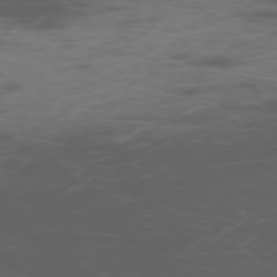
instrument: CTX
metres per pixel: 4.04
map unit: Ap
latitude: -76.0850
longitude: -68.3467
